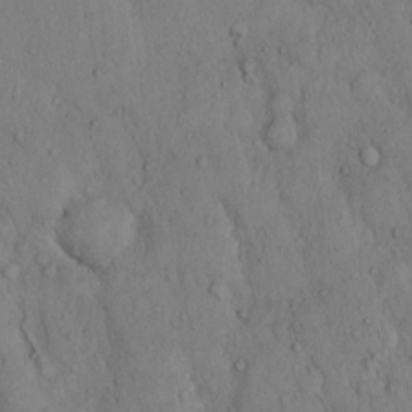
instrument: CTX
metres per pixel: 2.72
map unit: Hto
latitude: 10.0444
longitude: -57.6693
